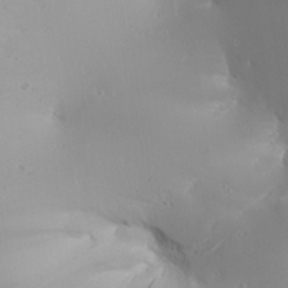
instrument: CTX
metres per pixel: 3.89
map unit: Aa
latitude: 24.4978
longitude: -126.8947
